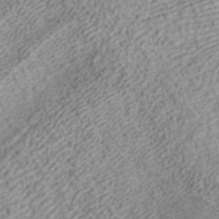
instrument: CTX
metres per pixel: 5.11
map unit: ANa
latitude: 42.4790
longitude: 18.0661
